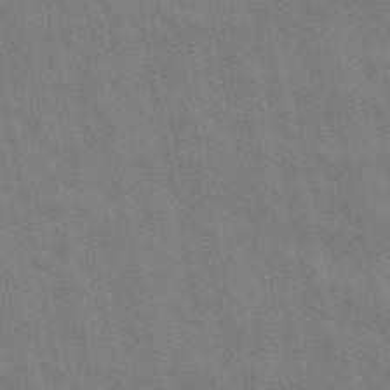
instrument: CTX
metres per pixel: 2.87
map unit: ANa
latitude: 49.6883
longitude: -79.0081
